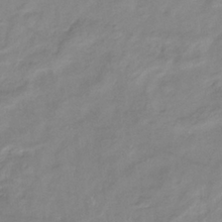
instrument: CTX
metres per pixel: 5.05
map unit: eHb
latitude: -36.7652
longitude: 74.5574
